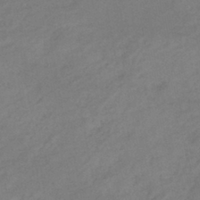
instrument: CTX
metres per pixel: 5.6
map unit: eHb
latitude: -39.6911
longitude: 82.3117
